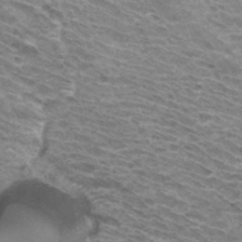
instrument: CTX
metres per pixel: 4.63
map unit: Hto
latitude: 31.7828
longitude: -42.2901
